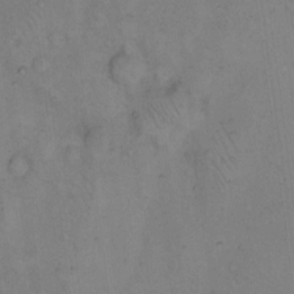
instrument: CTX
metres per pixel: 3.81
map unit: eHh
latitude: 14.8380
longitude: -63.9717
